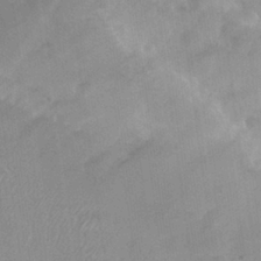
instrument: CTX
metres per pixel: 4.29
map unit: Nhu
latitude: 26.2523
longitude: -55.6883
